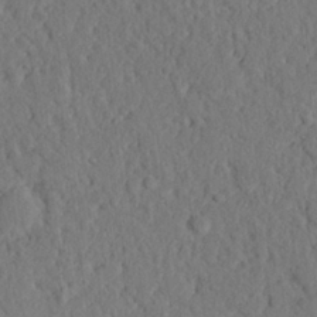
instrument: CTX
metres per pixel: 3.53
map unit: eHh
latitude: 25.2348
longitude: -78.5546
